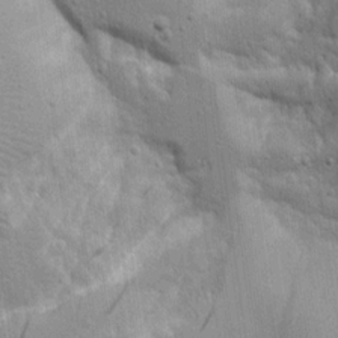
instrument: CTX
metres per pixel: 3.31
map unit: Aa
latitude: 17.0270
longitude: -125.3481
